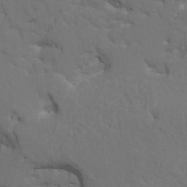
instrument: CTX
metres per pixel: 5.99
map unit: HNhu
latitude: 7.8583
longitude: -4.6301
